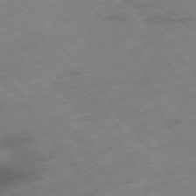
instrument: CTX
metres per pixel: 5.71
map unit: Hpe
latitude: -76.0661
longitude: -18.4223
